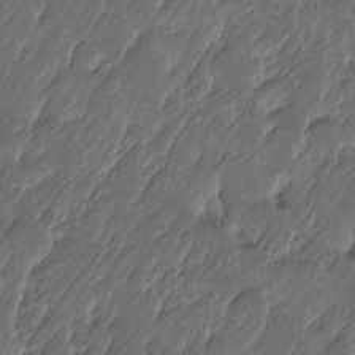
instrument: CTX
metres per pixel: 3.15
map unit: HNhu
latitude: -24.5196
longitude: 50.7652
